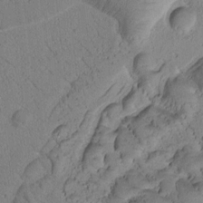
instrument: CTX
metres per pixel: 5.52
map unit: Htu
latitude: -1.2565
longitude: 172.8597
